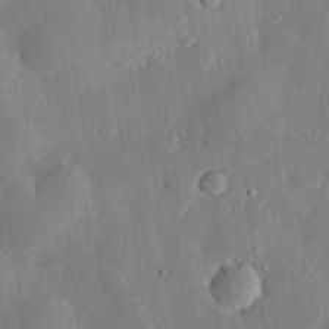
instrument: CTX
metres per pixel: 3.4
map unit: eHh
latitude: 28.5168
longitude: -79.8017
